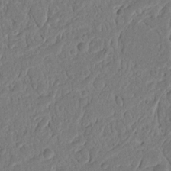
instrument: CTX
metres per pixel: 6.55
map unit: Nhu
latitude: 15.4994
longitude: -74.6868
